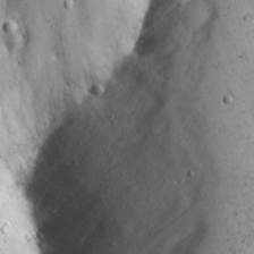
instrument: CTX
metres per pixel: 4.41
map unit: eHh
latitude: 22.2333
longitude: -66.9702
